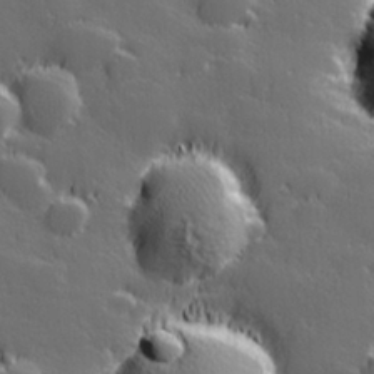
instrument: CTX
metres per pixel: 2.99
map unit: Hve
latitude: 27.7639
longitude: 144.4818
